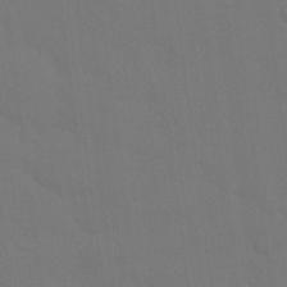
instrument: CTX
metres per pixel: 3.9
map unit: eHh
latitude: 18.4223
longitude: -66.6301
